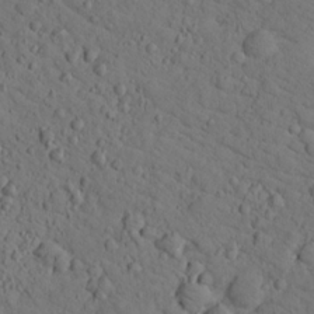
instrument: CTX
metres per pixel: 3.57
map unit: lHvf
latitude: 13.7828
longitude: 178.0472
